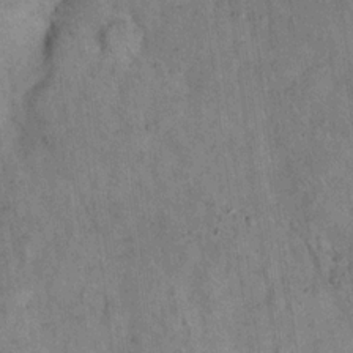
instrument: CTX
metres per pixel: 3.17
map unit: eHh
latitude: 19.0647
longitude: -61.8772
